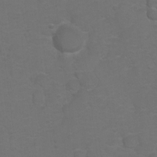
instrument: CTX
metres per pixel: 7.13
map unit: Hto
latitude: 5.5560
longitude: -30.9325
